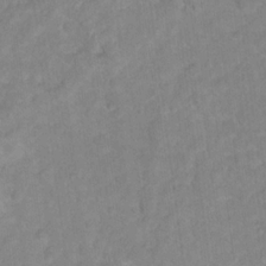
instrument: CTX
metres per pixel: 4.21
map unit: Hto
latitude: 17.7261
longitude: -37.9528
